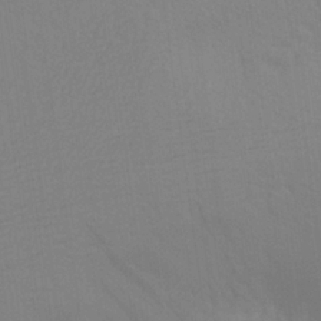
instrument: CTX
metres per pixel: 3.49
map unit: Aa
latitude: 24.9702
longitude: -145.4804
